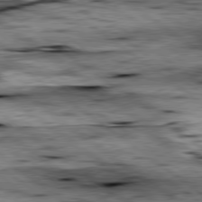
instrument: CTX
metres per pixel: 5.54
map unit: lApd
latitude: 79.4994
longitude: -48.1956
